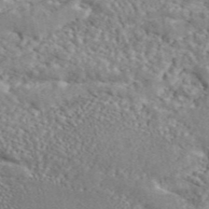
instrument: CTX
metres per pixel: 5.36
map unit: ANa
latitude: 45.6694
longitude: 27.4265
